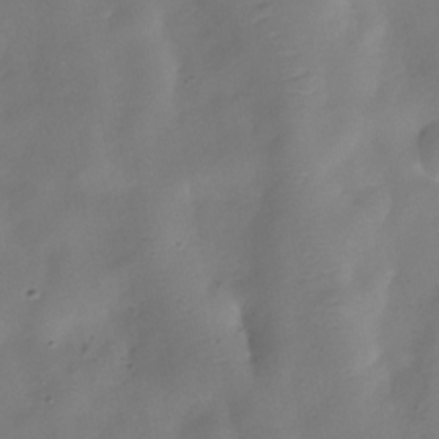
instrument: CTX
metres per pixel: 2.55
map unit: Hve
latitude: -32.1984
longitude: 94.0661
